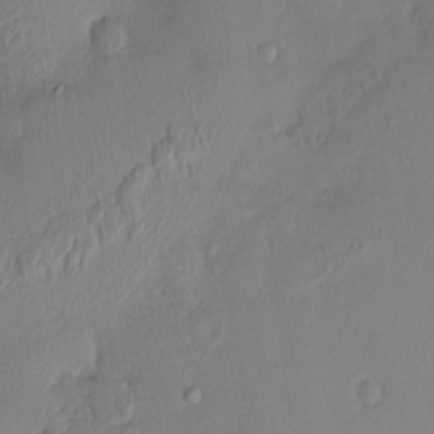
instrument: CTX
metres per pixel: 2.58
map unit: HNhu
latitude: 6.5357
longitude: 1.5399
